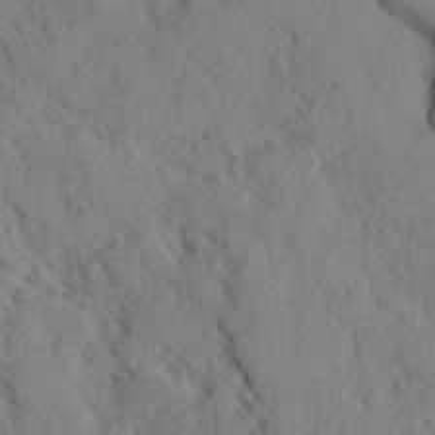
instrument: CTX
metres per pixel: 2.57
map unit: Ave
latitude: -0.5574
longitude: -110.8380
